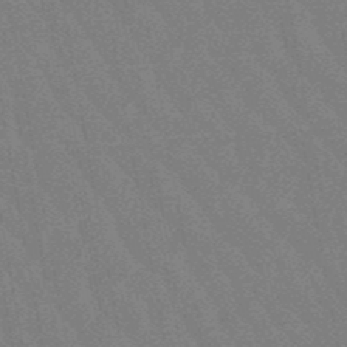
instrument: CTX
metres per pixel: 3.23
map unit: lHb
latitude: -48.9353
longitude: 82.5951
